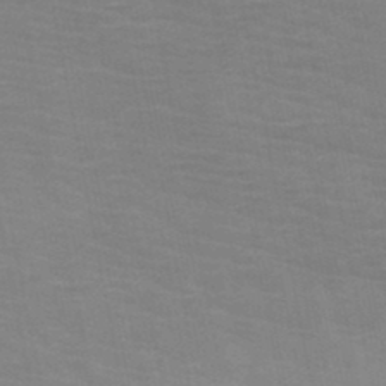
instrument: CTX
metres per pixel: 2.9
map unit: HNb
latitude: -46.8219
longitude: -47.2915
